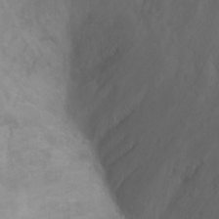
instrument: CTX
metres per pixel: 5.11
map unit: Ht
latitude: -0.8597
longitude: -33.6316
